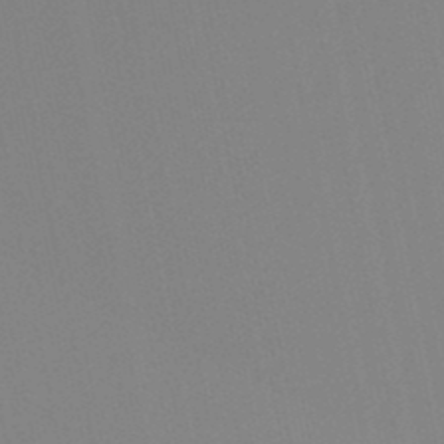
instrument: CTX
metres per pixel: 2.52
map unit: lHb
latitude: -48.0283
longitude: 70.1228
